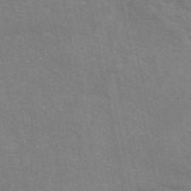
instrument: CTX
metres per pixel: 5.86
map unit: ANa
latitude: 49.1403
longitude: -79.1026
